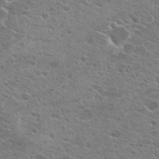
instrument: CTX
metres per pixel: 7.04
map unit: Hto
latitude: 22.7435
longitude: -41.0269
